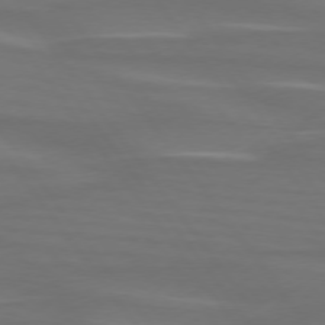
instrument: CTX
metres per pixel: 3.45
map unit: lApd
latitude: 74.6868
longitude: -79.6127
